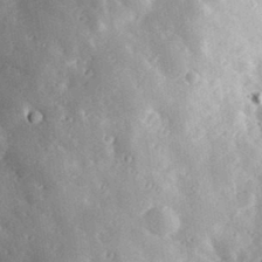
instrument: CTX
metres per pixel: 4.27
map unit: lHvf
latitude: 33.4237
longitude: -83.5560
